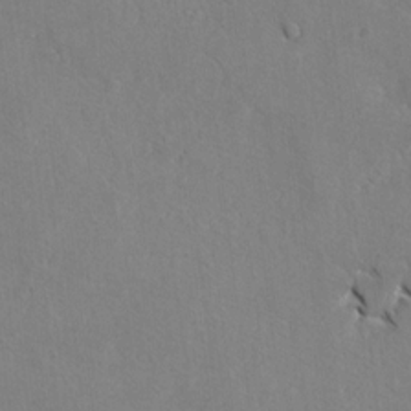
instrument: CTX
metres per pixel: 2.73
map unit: lAvf
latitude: -5.3887
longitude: -113.9150
